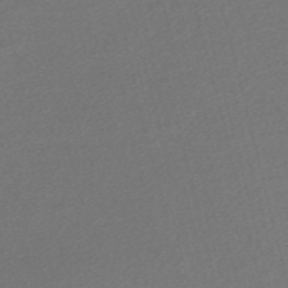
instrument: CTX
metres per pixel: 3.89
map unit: Nve
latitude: -56.5385
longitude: 60.6707
